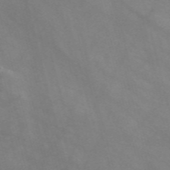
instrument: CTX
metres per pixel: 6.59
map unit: Nve
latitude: -58.3684
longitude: 58.5951
